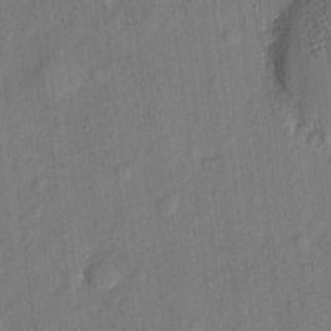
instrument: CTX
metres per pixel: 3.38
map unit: eHh
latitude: 4.9514
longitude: -73.1781
